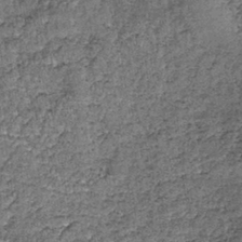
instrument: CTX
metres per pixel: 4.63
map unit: lHb
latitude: -38.8219
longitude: 65.3699
